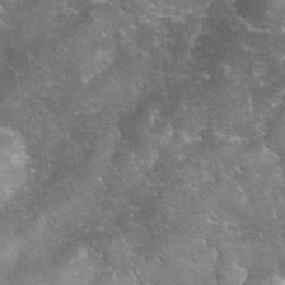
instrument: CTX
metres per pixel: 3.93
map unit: eHh
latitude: 35.0836
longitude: -65.8772
